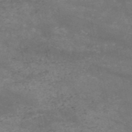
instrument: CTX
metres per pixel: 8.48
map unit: HNb
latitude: -52.4629
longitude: -38.9703
